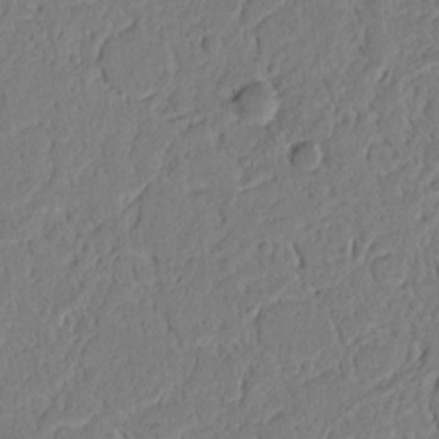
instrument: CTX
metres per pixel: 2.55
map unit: Nhu
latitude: 15.4427
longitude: -74.7246
